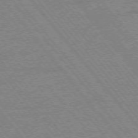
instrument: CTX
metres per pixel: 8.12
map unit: Ap
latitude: -75.9178
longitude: -87.4237
